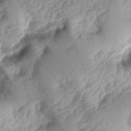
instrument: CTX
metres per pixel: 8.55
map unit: lAa
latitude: -4.5007
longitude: -127.0459
